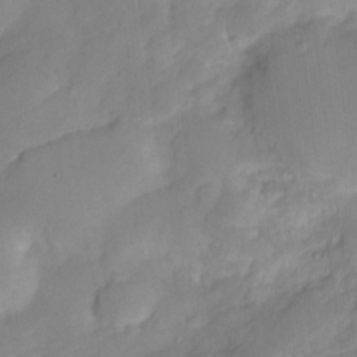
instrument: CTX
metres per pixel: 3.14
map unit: HNhu
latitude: -23.5399
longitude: 49.4455
